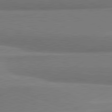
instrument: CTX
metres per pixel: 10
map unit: lApd
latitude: 81.7450
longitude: 164.0472
